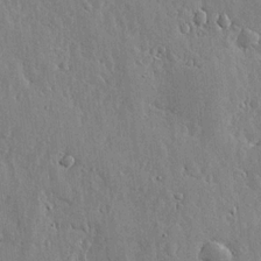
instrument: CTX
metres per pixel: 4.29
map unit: lHvf
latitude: 19.2159
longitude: -115.8772
